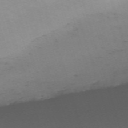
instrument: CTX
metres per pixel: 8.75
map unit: eHh
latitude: -62.1794
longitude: 51.2565
